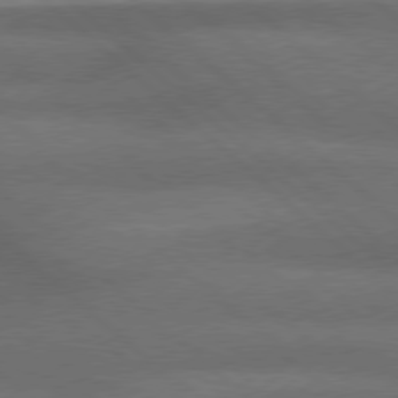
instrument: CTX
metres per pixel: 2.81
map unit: Hpe
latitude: 77.7260
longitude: -157.4048
